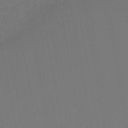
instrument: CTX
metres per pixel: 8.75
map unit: lHb
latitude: -46.7274
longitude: 74.7652
